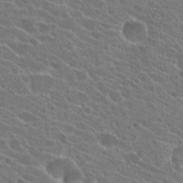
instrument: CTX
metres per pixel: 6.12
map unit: Hto
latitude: 23.0458
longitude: -38.8380
